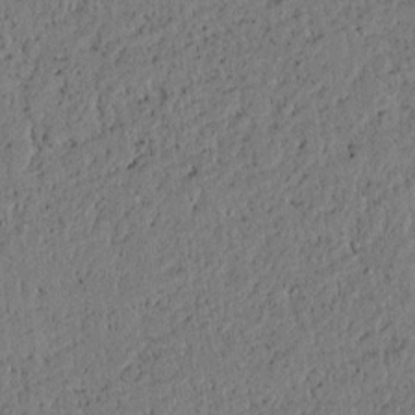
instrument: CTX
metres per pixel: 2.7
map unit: lAvf
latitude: 4.5168
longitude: 165.5022
